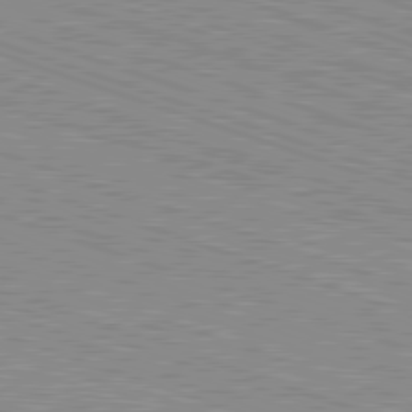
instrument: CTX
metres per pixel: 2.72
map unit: Hpe
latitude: -82.7463
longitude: 8.5763
